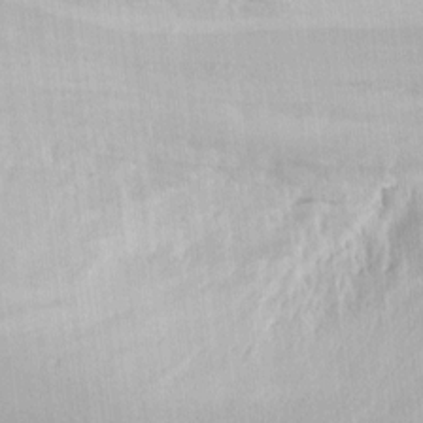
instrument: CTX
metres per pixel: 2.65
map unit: eHh
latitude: 4.8380
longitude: -77.7071
